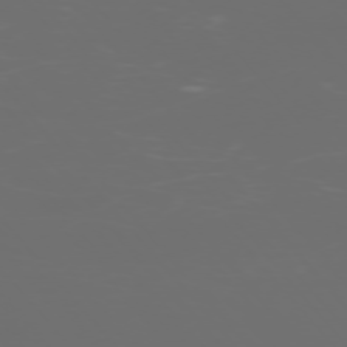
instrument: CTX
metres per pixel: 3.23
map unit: Ap
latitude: -76.3495
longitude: -74.2334
